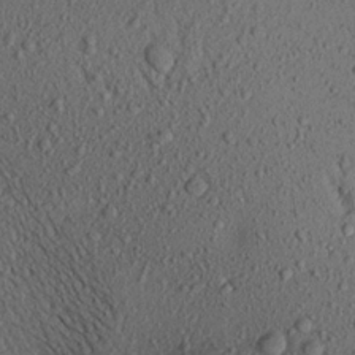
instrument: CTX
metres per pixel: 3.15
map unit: Aa
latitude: 18.1577
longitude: -147.2348
